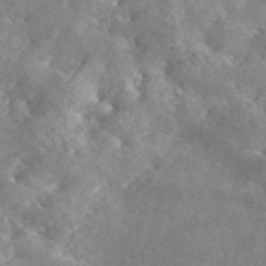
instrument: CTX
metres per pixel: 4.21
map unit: eAb
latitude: 45.4048
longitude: 129.0864
